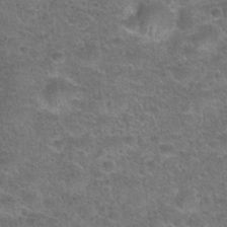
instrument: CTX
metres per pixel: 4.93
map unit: Hto
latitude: 23.5371
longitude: -49.7828
